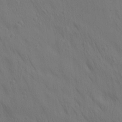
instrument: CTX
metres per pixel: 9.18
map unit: lAa
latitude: 21.8773
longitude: -138.3845
